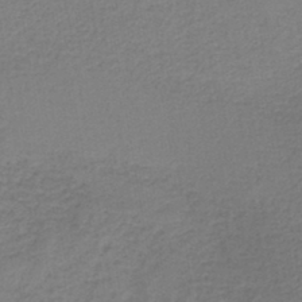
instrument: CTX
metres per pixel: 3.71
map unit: HNb
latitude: -42.4062
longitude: 49.4266
